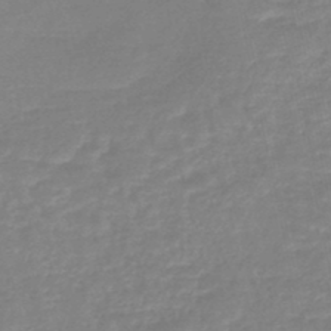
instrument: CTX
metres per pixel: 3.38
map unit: eHb
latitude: -45.2943
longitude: 81.7100
